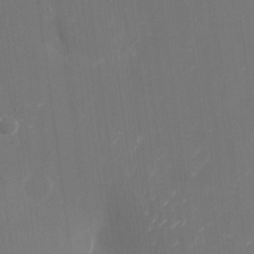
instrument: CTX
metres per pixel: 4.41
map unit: Nhu
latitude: -23.8800
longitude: -72.7058
